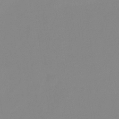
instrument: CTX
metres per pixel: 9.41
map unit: eHb
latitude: -29.5588
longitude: 70.8597
